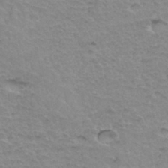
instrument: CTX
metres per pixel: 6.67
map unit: Hto
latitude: 34.6868
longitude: -45.6883
